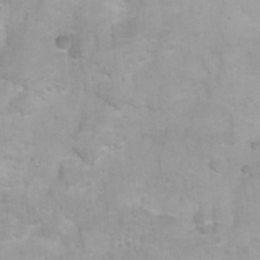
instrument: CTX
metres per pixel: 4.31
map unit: Ht
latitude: 2.8947
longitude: -34.3656
